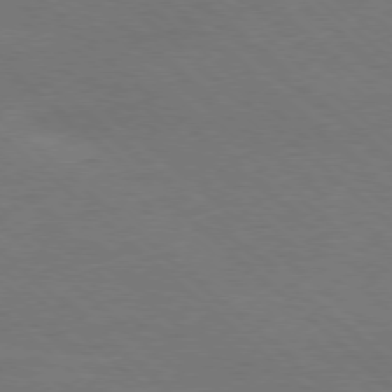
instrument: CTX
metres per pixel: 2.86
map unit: Ap
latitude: -78.4251
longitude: -86.3467
